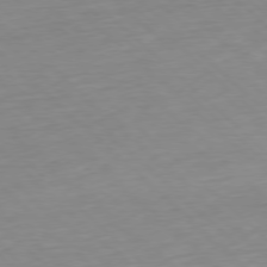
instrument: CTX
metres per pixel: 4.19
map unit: Hpe
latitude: -77.8233
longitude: 13.6533
